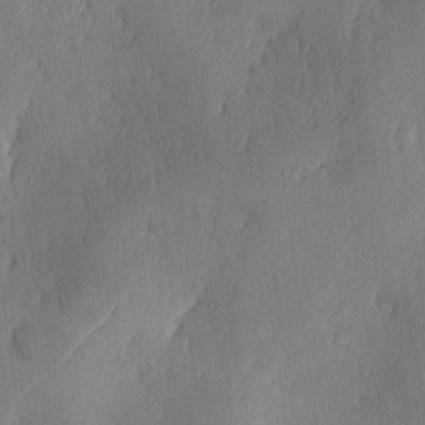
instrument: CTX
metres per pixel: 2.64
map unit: Ave
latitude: -10.6708
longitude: -121.7828
